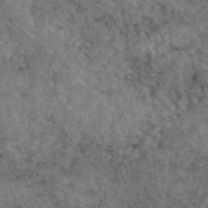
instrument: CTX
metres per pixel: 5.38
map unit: eAb
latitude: 45.1592
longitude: 114.5574
